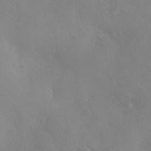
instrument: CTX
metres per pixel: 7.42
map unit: Ave
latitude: -0.0661
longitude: -112.2333
